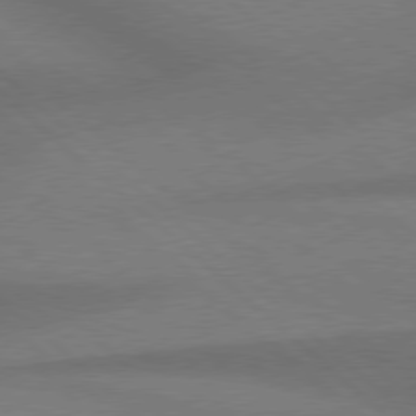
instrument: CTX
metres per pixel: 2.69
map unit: Hpe
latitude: 77.9528
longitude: -157.1781
